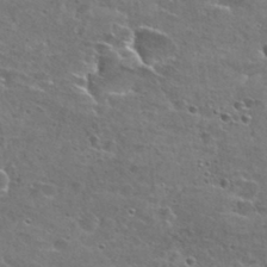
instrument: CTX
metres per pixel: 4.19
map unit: Hto
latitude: 27.2159
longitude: -47.9150
